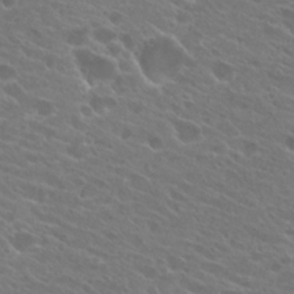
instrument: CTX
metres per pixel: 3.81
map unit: Hto
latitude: 24.6868
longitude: -38.0822
